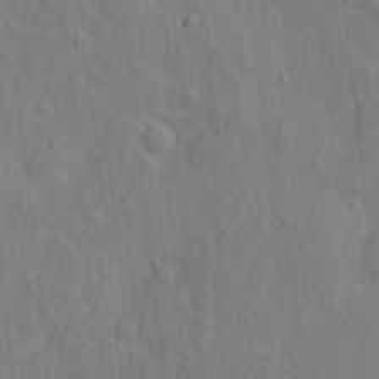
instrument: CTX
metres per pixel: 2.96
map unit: Nhu
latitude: 11.3104
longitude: -27.9906
